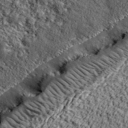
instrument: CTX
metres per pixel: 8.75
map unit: lHvf
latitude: 40.2711
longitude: -87.7638
